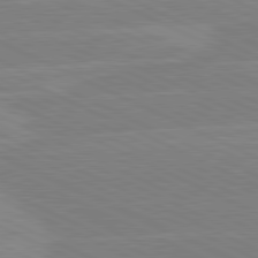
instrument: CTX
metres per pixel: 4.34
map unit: lApd
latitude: 81.2348
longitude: -128.5357
